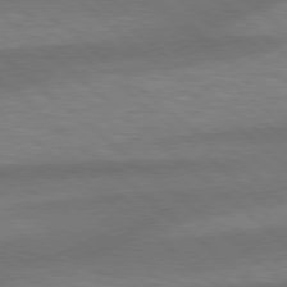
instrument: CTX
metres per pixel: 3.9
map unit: Hpe
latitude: 78.0822
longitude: -157.6693
